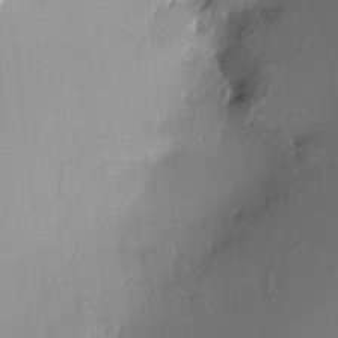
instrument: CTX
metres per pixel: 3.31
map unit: HNhu
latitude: 8.9136
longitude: 14.1417
